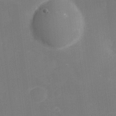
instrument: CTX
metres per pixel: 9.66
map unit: eHh
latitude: -22.2551
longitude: 15.2376
